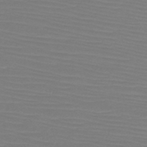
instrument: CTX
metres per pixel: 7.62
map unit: HNb
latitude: -45.9556
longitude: -46.4979
